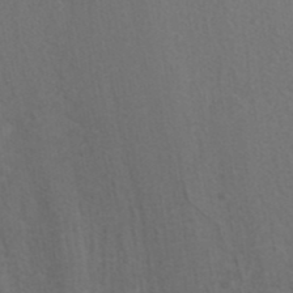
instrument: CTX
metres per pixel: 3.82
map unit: ANa
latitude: 41.5182
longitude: 27.4454
